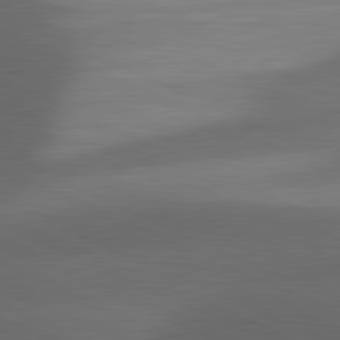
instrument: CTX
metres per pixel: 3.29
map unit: lApd
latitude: 81.2726
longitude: 133.1243
